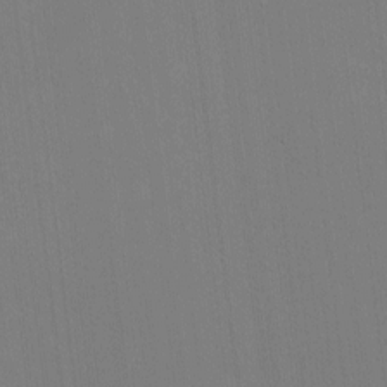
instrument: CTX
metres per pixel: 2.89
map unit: HNhu
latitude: -2.0849
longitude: -6.7057
